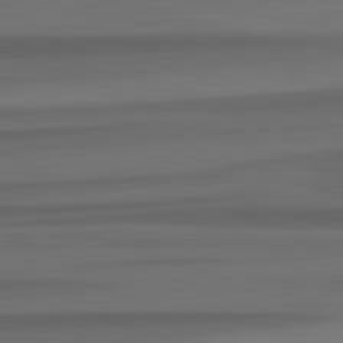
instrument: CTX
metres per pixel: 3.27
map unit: lApd
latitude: 82.8569
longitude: 176.6141
